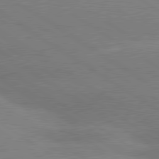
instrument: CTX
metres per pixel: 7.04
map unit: lApd
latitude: 80.2145
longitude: -148.3278
